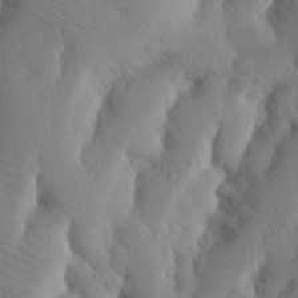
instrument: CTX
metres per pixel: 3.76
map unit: Nhu
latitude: 20.9703
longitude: -74.0444
